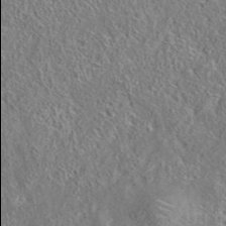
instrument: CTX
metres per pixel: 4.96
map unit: eAb
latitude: 35.7449
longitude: 114.0094
